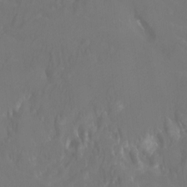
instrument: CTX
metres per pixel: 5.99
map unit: Htu
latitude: -7.6722
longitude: -47.7828
